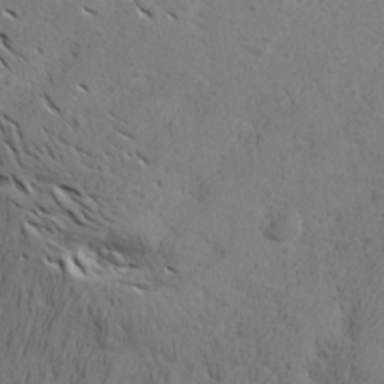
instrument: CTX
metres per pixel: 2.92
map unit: Aa
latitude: 27.0081
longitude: -143.0081
